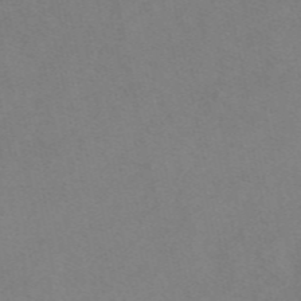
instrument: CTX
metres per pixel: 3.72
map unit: eAb
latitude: 48.7624
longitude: 107.4644
